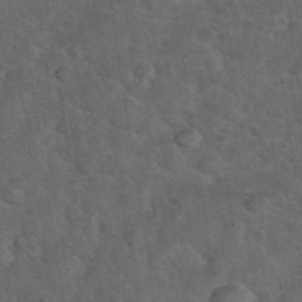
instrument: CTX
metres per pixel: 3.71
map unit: eHh
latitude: 37.7450
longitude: -66.8569
